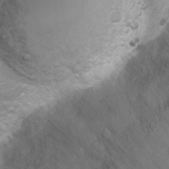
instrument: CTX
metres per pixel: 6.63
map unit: Ht
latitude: 3.1970
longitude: -29.0269
